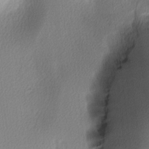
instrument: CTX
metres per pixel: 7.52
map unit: lAa
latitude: -5.6533
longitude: -123.0458
